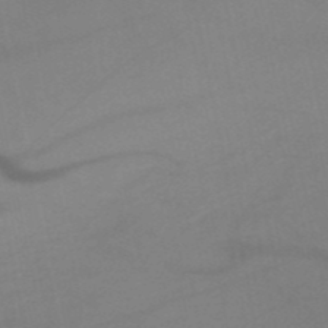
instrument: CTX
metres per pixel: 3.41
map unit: HNb
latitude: -51.5966
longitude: -43.2159
